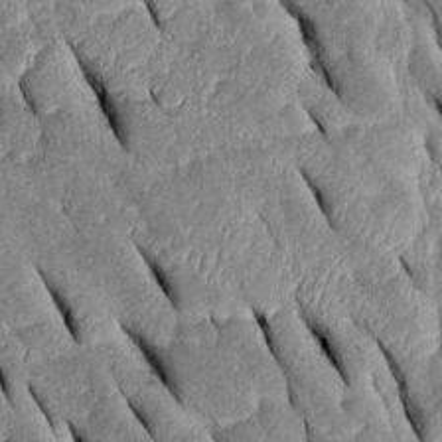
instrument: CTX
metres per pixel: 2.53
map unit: Htu
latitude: -0.6708
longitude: 150.1227
